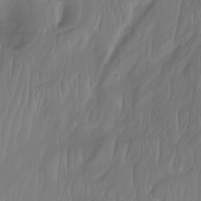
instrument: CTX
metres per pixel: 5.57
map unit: Nhu
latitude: -13.1431
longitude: -62.9136
